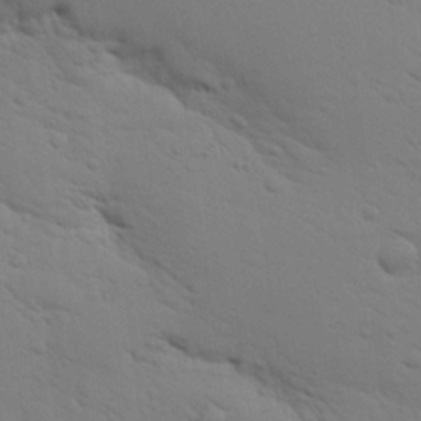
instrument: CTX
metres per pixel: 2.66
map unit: lHvf
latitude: 14.2901
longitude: 179.0864
